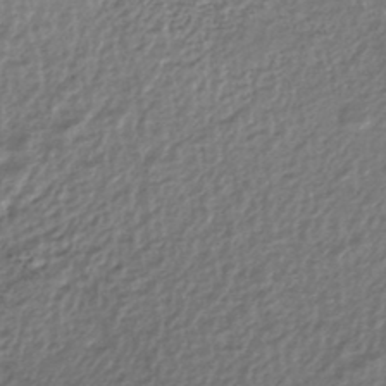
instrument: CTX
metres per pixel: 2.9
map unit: ANa
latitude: -44.8030
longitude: 106.2740
